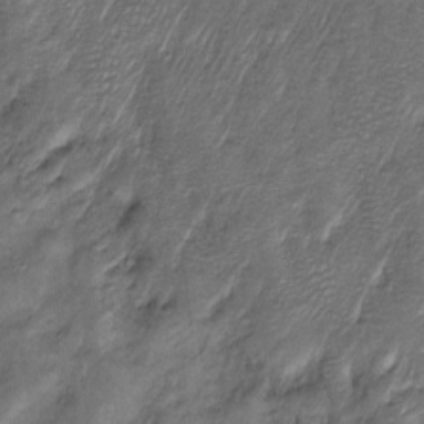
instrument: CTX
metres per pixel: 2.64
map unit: Htu
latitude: -6.7085
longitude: 159.1053
